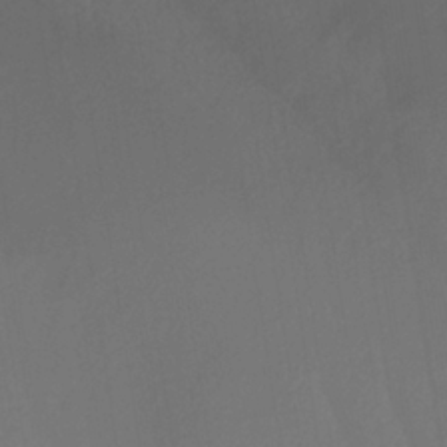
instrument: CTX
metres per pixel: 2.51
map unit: lHb
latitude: -35.1998
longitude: 67.4643
